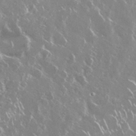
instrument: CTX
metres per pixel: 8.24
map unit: Nhu
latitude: 29.2537
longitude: -60.7246
